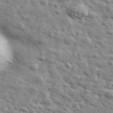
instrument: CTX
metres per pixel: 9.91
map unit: Ave
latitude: 41.8961
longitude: -108.2333
